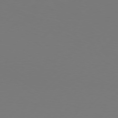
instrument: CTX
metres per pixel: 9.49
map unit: Hpe
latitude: 76.6679
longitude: -127.2726
